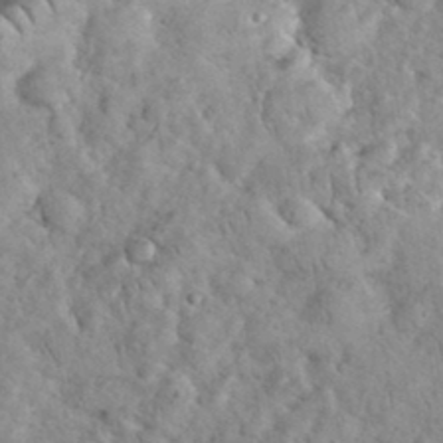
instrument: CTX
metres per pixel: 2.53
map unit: eHh
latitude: 36.2712
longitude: -64.1200
